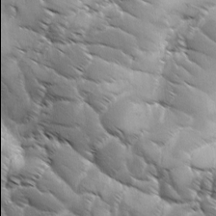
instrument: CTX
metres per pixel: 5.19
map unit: Ave
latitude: 1.3670
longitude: -113.9906
